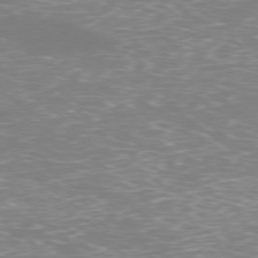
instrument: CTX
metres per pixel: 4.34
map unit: Ap
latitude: -78.9541
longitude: -61.7071
